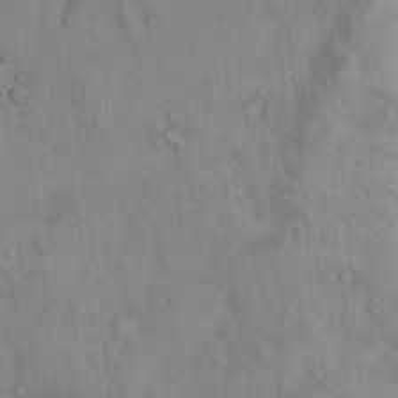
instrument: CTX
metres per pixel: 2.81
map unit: Hto
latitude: 14.1578
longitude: -59.6316
